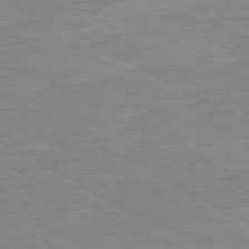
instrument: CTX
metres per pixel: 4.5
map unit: Ap
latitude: -80.2929
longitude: -76.9891
